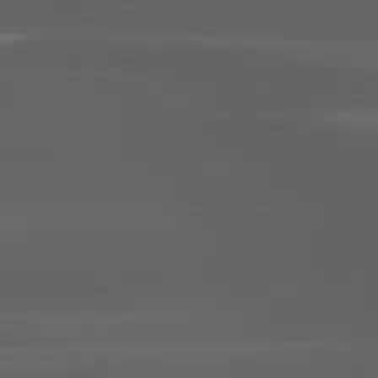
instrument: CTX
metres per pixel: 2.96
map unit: lApd
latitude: 80.6301
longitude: -140.2900
